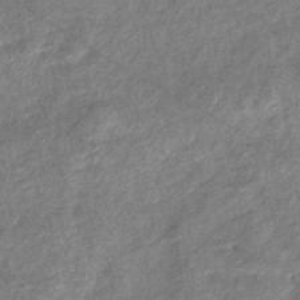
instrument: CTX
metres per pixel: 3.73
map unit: eHb
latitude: -39.6344
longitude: 80.7274
